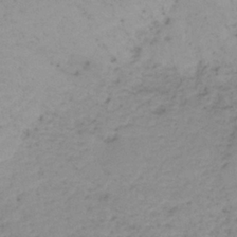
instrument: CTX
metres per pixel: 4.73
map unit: HNb
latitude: -34.8975
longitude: 53.6721
